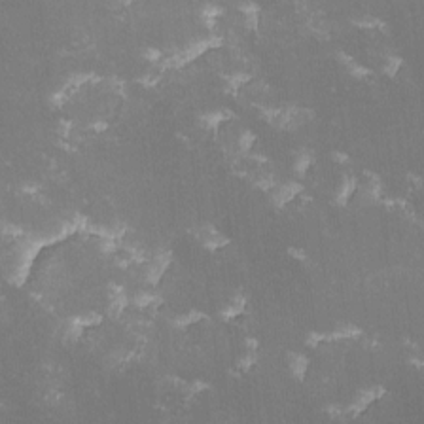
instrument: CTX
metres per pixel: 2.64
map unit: lHvf
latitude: -13.6533
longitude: -99.9339
